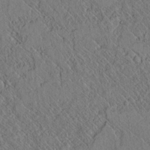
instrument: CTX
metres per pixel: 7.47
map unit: lAvf
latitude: 6.7057
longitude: 158.9352
